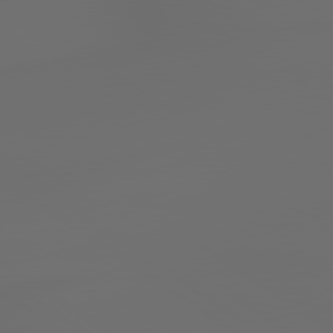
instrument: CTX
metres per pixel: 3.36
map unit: lApd
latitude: 79.3671
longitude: -175.6694
